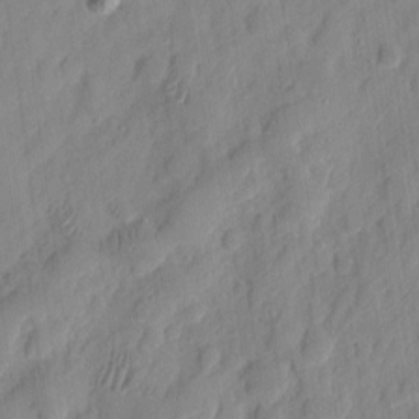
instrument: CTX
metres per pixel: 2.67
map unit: eHh
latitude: 8.1011
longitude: -74.4979
